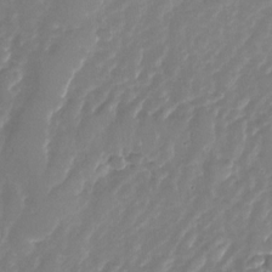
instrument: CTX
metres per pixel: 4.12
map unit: Nhu
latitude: -27.4643
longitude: -61.1781
